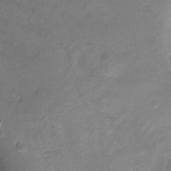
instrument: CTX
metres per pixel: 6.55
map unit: Nhu
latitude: -7.5021
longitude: -40.6301
